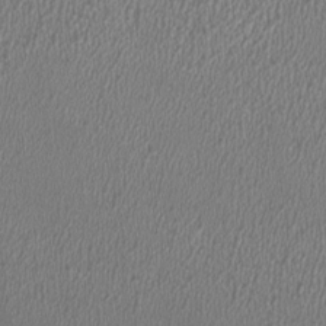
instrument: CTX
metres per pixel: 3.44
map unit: HNhu
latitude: 0.3089
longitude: -0.4790
